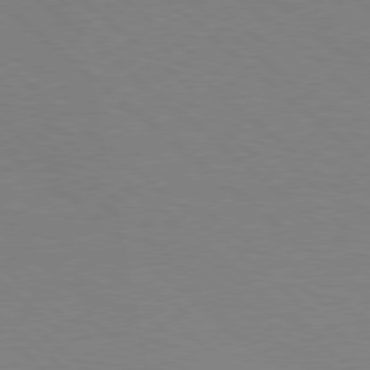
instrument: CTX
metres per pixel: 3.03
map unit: Hpe
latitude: 78.2523
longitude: -176.6301
